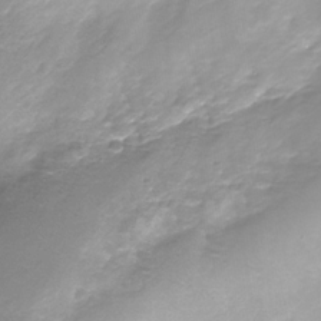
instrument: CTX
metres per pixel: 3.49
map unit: Nhe
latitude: -32.6708
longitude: -92.6112
